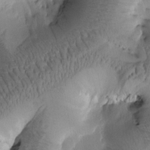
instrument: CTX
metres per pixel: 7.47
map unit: Htu
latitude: -1.4266
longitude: 171.2376
